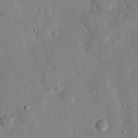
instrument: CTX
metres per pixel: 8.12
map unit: eHh
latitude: 27.7639
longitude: -82.0255
